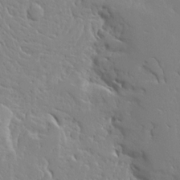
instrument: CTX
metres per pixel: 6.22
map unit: Ave
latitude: 13.0081
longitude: -137.3671
